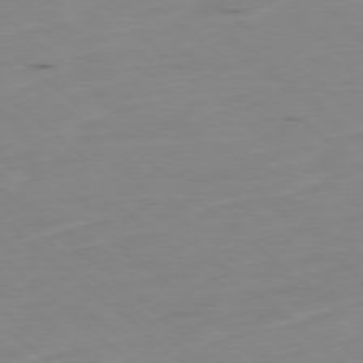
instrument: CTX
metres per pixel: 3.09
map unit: Ap
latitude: -78.7652
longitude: -74.5924
